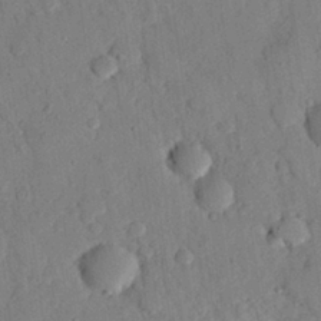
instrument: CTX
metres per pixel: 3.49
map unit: eHh
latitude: 26.7057
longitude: -79.1214
